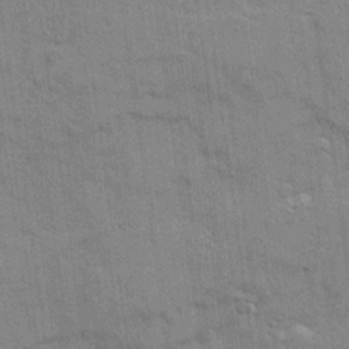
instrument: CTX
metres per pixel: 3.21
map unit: Ave
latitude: 20.3845
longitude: -129.5371
